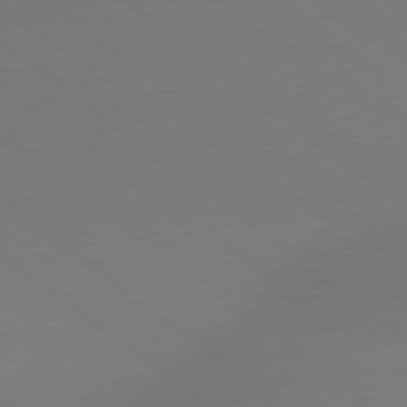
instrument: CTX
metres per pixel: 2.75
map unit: lApd
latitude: 79.0837
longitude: -150.3845
